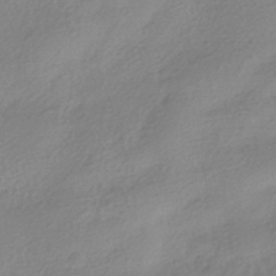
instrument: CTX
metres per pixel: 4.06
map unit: HNhu
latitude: -40.5007
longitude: 93.7100
